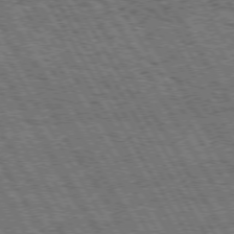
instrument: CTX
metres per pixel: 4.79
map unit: Hpe
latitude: 73.4049
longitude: -125.7260
